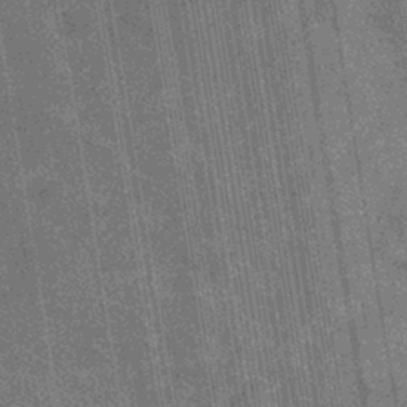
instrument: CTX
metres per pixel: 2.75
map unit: eHb
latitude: -37.5399
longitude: 80.2740
